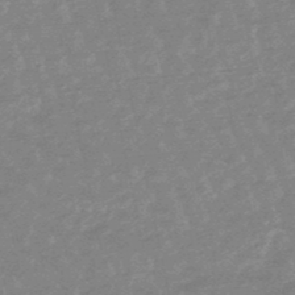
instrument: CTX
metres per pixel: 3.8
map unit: lHb
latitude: -48.2362
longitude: 81.7478
